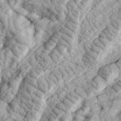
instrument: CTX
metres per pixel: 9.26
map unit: eHh
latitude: 36.1767
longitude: -79.3293
